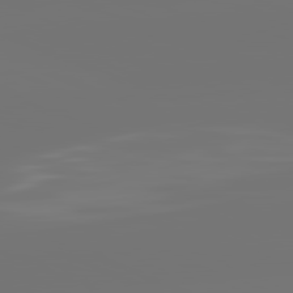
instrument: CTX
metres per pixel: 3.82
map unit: lApd
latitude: 81.8583
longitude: -164.4790
